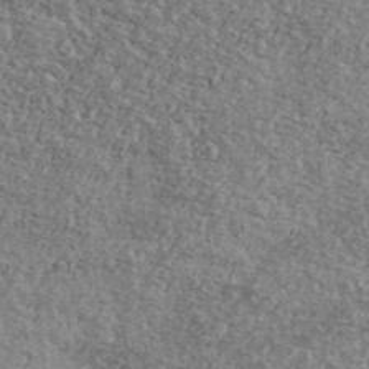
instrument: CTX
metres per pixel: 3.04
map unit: Ave
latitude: 41.2348
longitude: -108.8380
